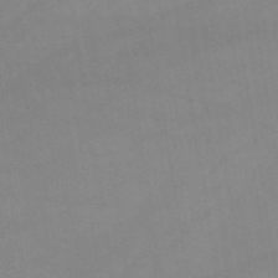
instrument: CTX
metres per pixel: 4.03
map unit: lHb
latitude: -44.0283
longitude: 67.0486
